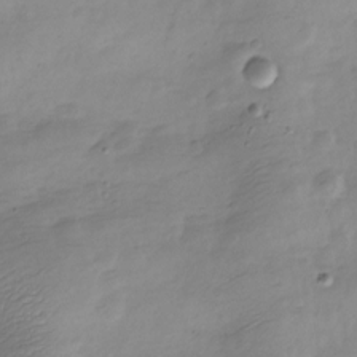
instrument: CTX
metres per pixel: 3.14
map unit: Nve
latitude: -21.9178
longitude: 107.2943
